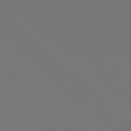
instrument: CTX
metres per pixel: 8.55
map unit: Ap
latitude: -78.3873
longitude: -91.5938
